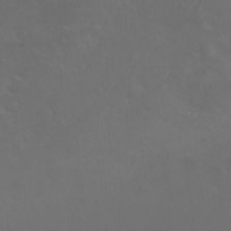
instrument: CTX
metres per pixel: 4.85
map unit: Nhu
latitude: -13.5777
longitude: -70.5546
